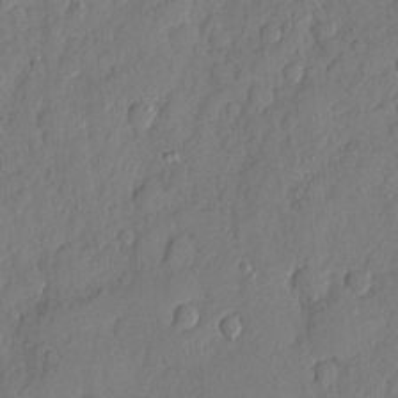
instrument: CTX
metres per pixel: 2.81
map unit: eHh
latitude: 6.3467
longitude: -74.8569
